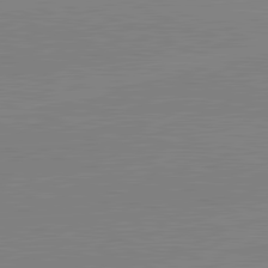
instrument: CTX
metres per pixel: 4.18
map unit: lApd
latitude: 81.9717
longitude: -157.9339
